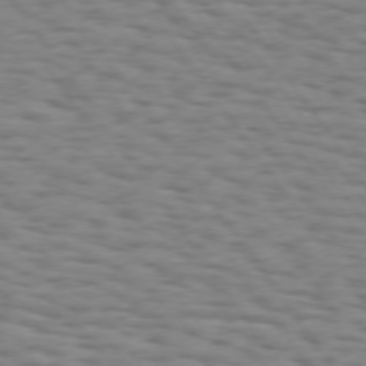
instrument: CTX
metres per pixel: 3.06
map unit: Hpe
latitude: 73.3482
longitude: -133.2159
